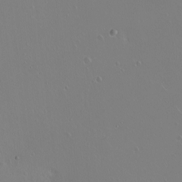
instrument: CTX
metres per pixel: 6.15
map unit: eHh
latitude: 1.4993
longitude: -54.5546
